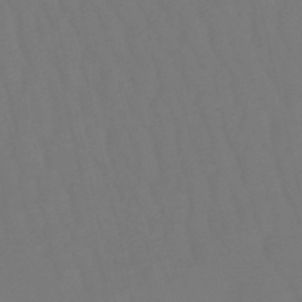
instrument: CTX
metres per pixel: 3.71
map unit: eHb
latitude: -50.4629
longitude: 76.3117
